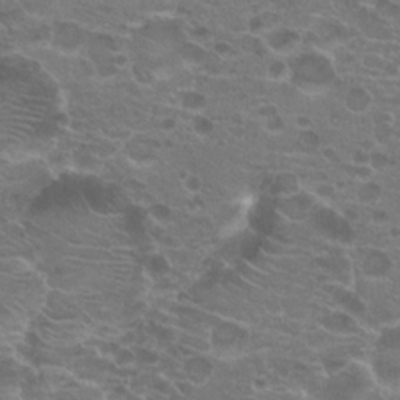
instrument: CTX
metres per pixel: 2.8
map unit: Hto
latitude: 20.1956
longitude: -40.3467
